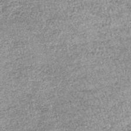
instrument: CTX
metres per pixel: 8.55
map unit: lHb
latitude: -36.1227
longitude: 64.9164
